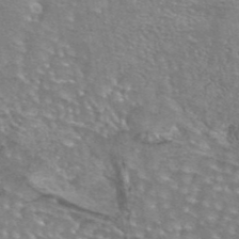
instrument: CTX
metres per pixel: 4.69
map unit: eAb
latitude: 44.5357
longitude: 104.2928
